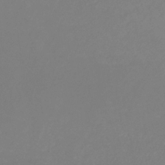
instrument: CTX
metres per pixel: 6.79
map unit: lHb
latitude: -31.1053
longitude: 66.4818
